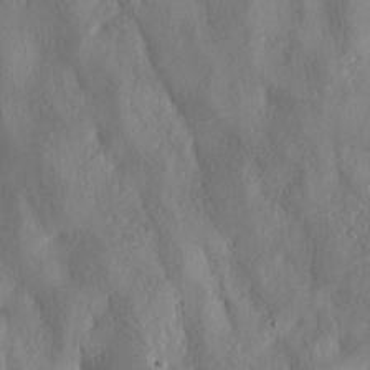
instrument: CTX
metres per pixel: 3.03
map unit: lAa
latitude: -8.1417
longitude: -128.4034
